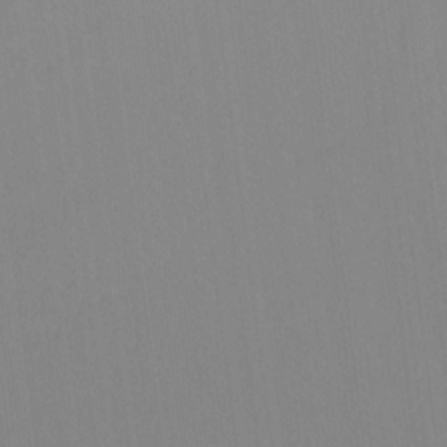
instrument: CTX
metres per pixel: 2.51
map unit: Hto
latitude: -8.4818
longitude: -42.0255
